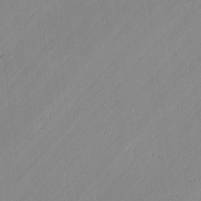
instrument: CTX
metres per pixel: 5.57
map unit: lAvf
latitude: -1.2565
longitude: -106.7246
